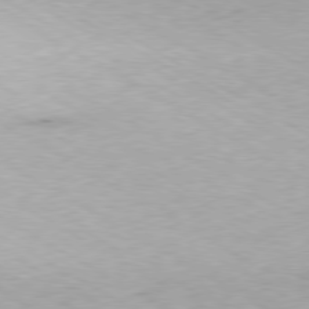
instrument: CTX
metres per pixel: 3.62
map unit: Hpe
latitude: -80.2551
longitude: 21.1809
